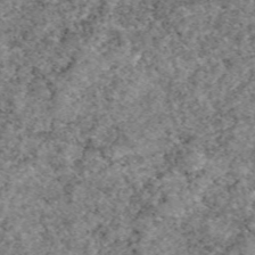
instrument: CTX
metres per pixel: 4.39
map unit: eAb
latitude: 49.5182
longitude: 109.4643
